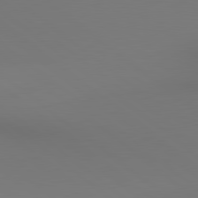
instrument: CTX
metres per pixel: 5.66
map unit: lApd
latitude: 80.5357
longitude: 154.2173
